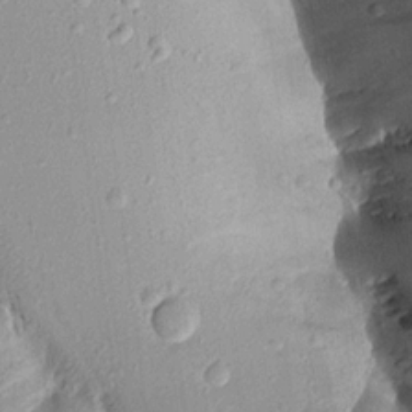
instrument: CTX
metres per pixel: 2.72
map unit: Aa
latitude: 17.2915
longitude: -146.8380
